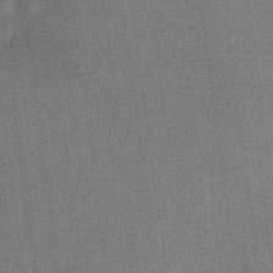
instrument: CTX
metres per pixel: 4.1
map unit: lHvf
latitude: 20.0633
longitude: 141.6155
